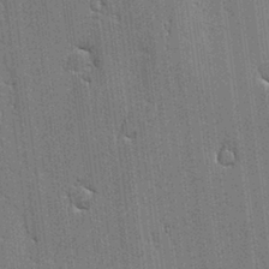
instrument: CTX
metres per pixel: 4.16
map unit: lAvf
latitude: -1.1054
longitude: -107.8205
